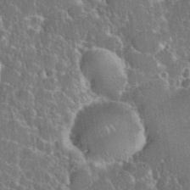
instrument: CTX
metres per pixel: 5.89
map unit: eHh
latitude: 37.0459
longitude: -61.0647
